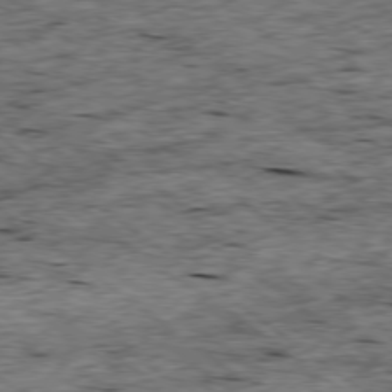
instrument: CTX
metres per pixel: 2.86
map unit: Ap
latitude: -78.9163
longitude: -87.9528
